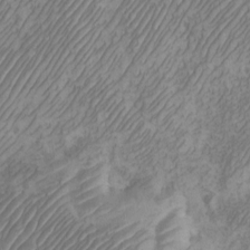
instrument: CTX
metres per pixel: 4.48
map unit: Htu
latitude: -3.8800
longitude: -73.6694
